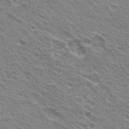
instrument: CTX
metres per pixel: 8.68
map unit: Hto
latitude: 22.9514
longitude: -31.9717
